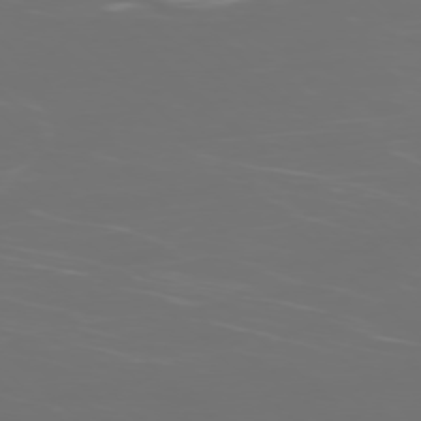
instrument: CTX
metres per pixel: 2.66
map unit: Ap
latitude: -76.9353
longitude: -81.4426
